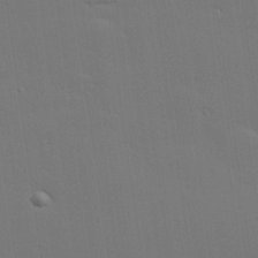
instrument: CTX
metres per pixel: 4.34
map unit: Hve
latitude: 26.9703
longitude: -91.5749
